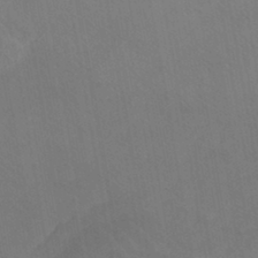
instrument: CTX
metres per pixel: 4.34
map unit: eHb
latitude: -43.5966
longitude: 87.5588
